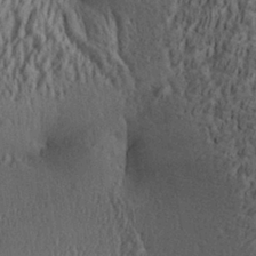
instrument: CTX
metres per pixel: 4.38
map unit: Aa
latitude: 27.6505
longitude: -136.3656
